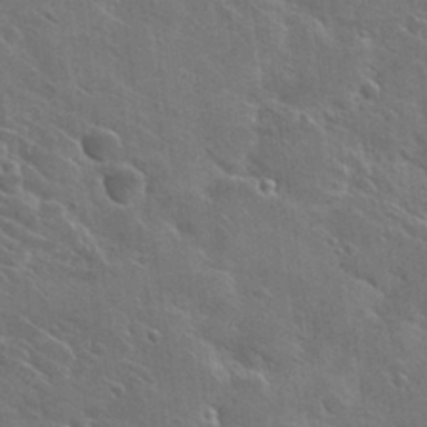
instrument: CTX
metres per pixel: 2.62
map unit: Hto
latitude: 27.5371
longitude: -45.2537
